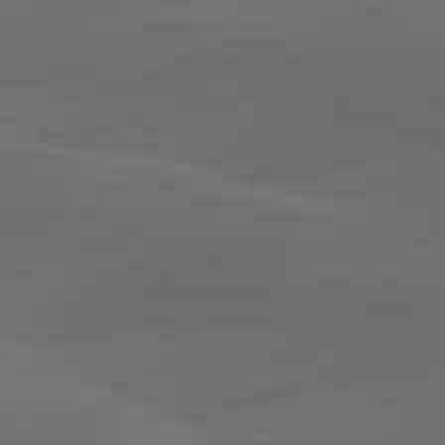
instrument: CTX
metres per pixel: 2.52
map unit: lApd
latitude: 80.9703
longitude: -83.2537
